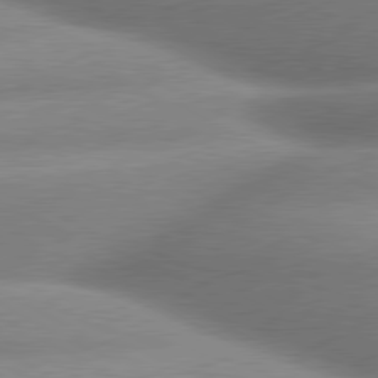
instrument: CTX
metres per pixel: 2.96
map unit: lApd
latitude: 80.0255
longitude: -159.3860
